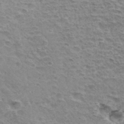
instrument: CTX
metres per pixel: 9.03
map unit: Hto
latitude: 33.3104
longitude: -44.7246
